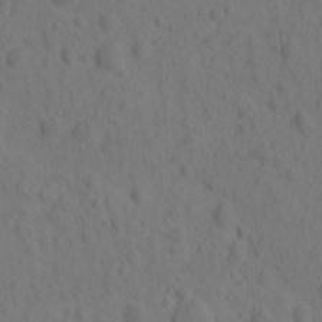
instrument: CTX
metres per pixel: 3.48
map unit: eHh
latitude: -0.6141
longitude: 16.2551
